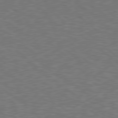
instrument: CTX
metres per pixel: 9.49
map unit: Hpe
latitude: 78.6869
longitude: -170.1389
